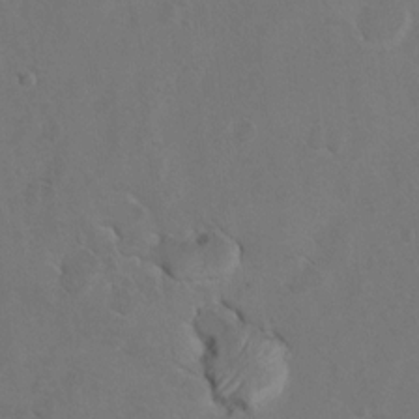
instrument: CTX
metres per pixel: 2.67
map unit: Hto
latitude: 8.5546
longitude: -35.1025
